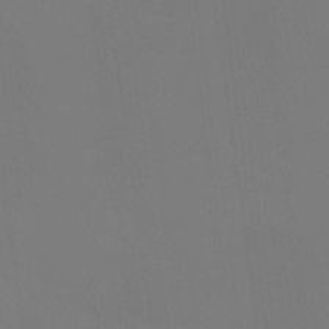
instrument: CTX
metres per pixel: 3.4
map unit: Htu
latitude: -14.2740
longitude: -48.2334
